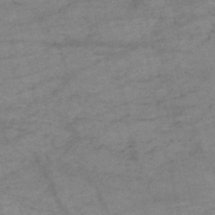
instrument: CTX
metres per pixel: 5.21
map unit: HNb
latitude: -54.3495
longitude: -44.8380
